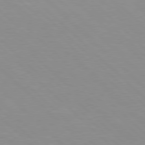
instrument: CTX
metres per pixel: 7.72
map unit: Hpe
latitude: 77.5938
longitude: -160.9702
